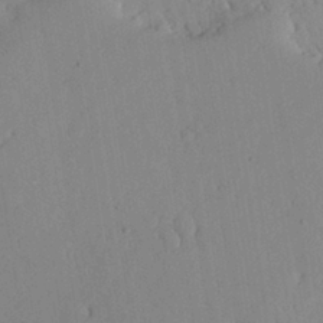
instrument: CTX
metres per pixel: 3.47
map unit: lHvf
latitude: 18.7813
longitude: -112.4412
